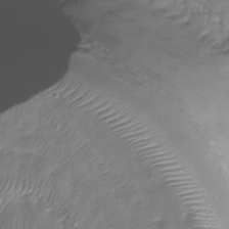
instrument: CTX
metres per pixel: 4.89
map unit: Nhu
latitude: -29.3321
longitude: -60.8758
